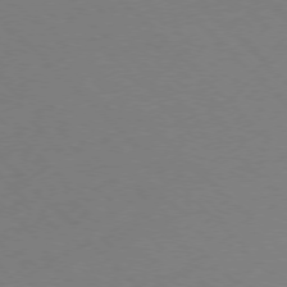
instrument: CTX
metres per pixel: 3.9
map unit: Ap
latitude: -77.4832
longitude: -69.2159
